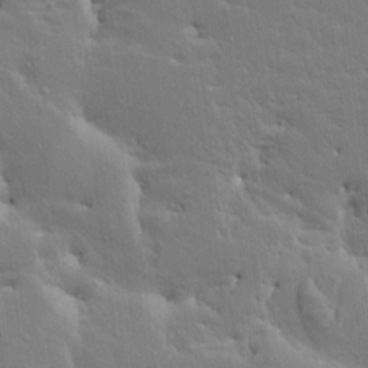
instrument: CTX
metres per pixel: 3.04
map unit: HNhu
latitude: 4.4412
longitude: 3.8422
